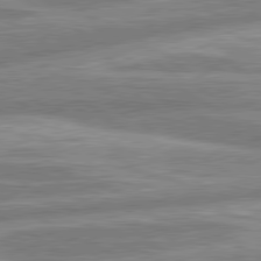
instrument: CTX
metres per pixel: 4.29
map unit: lApd
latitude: 80.3656
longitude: -165.5938
